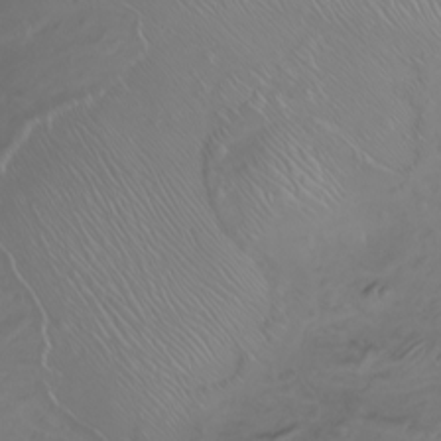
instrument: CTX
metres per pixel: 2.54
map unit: Nhu
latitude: -8.0850
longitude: -93.4615
